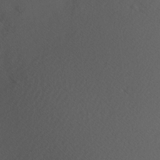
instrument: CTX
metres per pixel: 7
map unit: Hve
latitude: 12.4790
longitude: -90.0255
